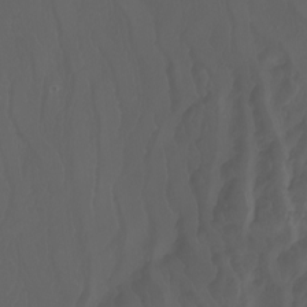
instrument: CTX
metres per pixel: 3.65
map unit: Nhu
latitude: -7.8611
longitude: -94.5357
